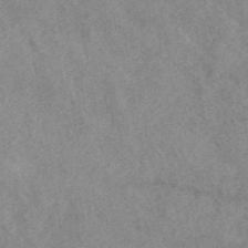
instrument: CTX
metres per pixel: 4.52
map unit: ANa
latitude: 43.2537
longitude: 26.8219
